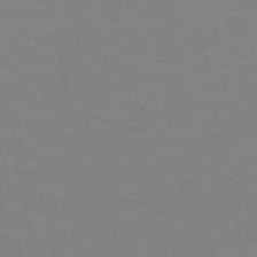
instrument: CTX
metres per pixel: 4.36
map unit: HNb
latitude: -49.3132
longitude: -49.4426
